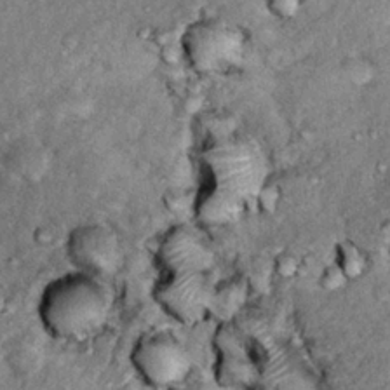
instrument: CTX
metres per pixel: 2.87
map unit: Hto
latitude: 15.1781
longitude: -35.5560
